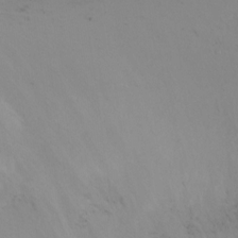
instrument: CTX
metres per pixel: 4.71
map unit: Ht
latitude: -16.8597
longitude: -42.7246
